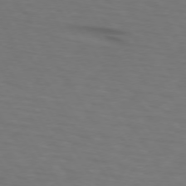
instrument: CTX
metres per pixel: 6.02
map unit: lApd
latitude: 73.1593
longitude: -74.9703
